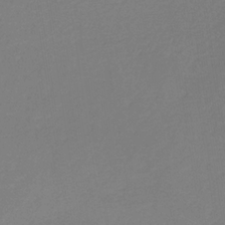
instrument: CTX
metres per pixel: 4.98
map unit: eHb
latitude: -31.4832
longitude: 71.8234
